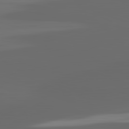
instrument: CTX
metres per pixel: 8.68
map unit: lApd
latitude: 82.8002
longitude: -135.9717
